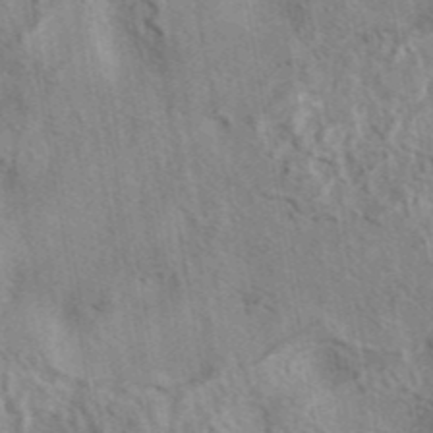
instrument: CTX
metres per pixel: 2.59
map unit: eAb
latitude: 41.9906
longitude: 109.4265
